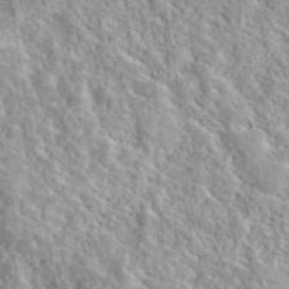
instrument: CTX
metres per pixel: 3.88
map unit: lHvf
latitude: 40.7246
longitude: -89.2537
